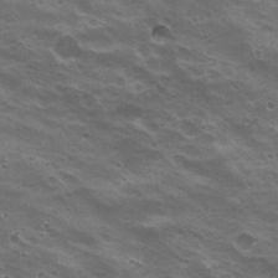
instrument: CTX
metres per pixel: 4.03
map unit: Nhu
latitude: 20.9136
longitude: -31.3104
